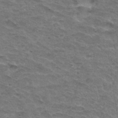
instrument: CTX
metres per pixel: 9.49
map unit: Hto
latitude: 32.7624
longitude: -47.1970
